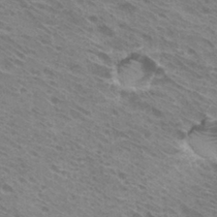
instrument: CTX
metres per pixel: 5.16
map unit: Hto
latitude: 32.6868
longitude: -40.8569
